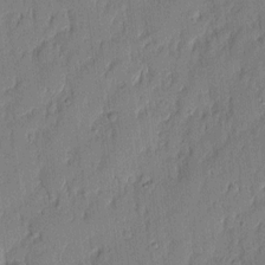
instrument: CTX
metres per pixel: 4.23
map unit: eHh
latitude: 4.5546
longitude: -76.6112
